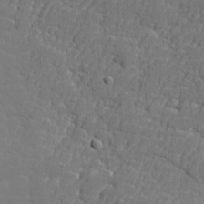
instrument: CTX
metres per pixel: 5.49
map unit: lHvf
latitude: 24.2144
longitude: 141.2187
